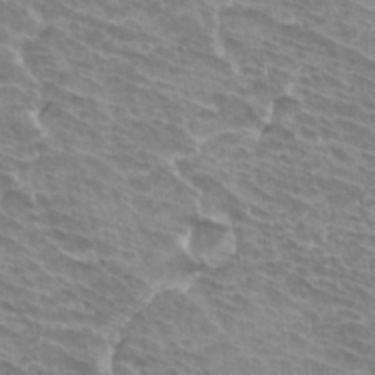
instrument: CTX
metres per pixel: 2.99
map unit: Hto
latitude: 33.3671
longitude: -42.1767
